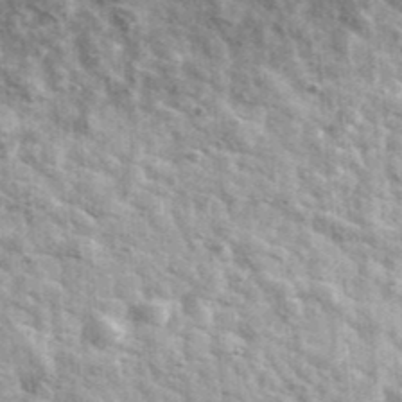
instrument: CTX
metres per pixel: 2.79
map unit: Ave
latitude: 41.3482
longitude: -106.6679
